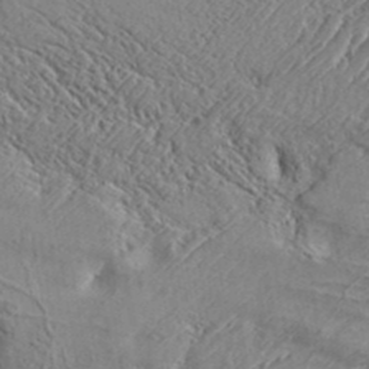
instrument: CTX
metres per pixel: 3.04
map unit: Aa
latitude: 34.1766
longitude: -134.8758
